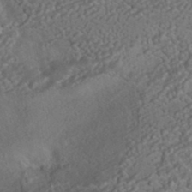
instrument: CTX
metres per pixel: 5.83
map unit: HNhu
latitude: -42.1983
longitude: 105.3131
